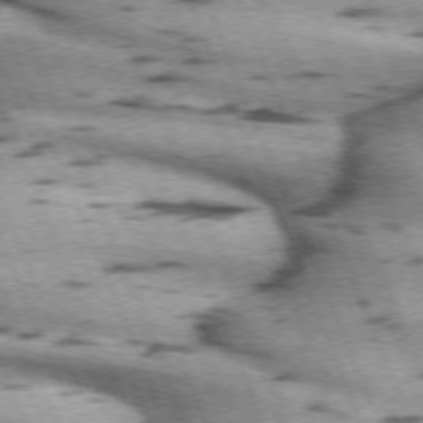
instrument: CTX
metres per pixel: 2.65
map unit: lApd
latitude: 72.3657
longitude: -53.6316
